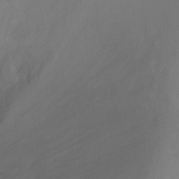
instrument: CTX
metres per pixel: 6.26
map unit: Ht
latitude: -10.3873
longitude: -28.6490
